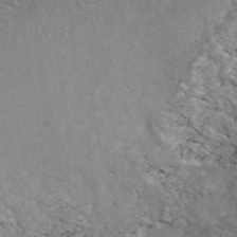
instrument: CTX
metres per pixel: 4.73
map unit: ANa
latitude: 42.9892
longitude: 23.9556
